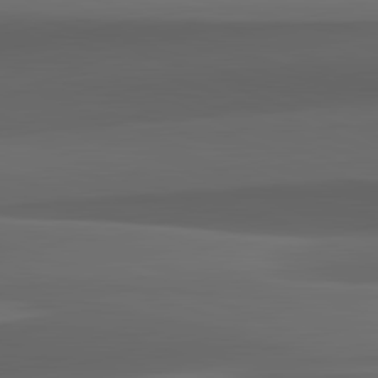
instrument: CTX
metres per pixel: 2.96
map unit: lApd
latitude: 82.4790
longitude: 143.6343
